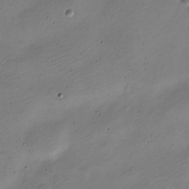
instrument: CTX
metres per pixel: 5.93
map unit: Nve
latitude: -22.7841
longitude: 106.1039
